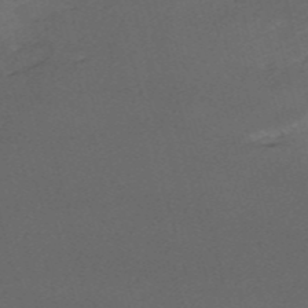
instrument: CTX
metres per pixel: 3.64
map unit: HNb
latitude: -54.5763
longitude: -35.7638
